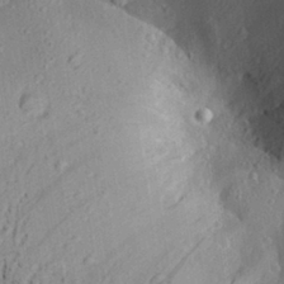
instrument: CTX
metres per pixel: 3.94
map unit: Aa
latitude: 28.6112
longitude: -131.2726
